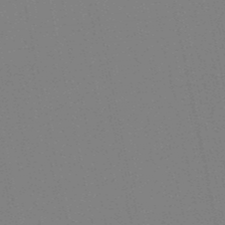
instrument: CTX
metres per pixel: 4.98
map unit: eHb
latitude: -50.7463
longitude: 71.9178
